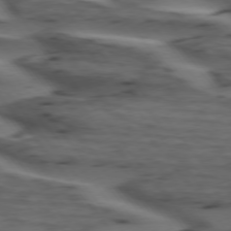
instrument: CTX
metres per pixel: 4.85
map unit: lApd
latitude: 75.0836
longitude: -71.0269
